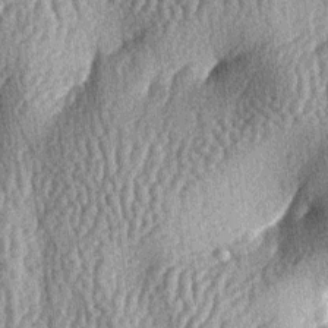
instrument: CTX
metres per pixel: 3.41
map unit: lAa
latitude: -6.6518
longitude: -127.7072
